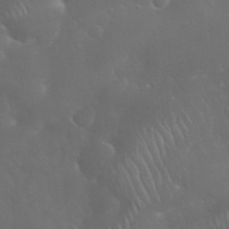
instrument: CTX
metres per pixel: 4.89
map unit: Nhu
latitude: 28.2522
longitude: -66.3845
